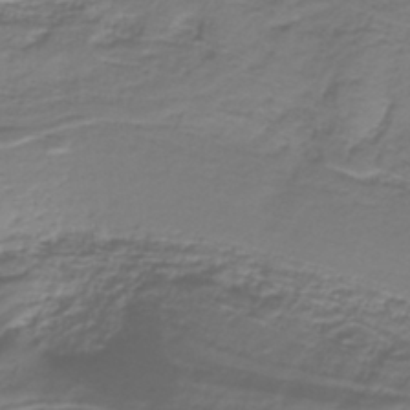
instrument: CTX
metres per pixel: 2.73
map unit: lHb
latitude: -39.3321
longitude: 53.3320
